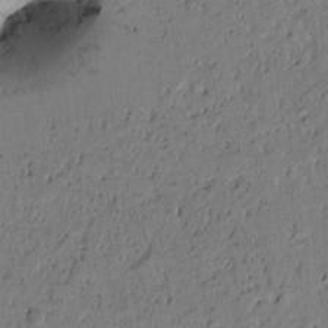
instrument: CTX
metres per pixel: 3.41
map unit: Htu
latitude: -1.3510
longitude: 170.1984
